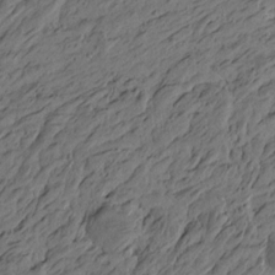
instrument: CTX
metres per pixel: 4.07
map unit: Htu
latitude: -6.2361
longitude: -179.4427
